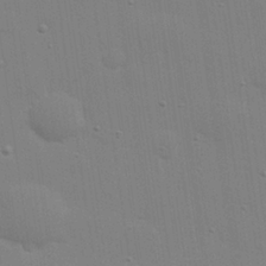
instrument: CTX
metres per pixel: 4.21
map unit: Hve
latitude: 26.8380
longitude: -92.8569
